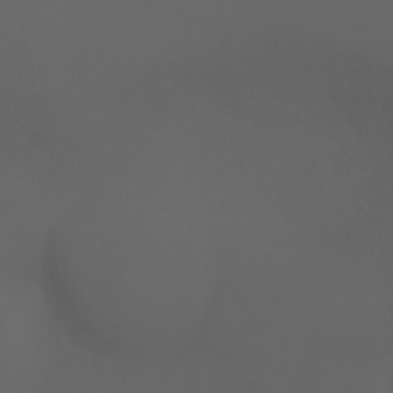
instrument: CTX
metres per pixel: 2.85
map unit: Htu
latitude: -7.2187
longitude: -72.1389
